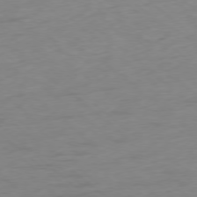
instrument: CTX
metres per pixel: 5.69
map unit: Ap
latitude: -78.1605
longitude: -63.4994
